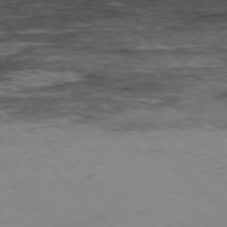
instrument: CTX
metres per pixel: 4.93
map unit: Hpe
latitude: -77.4076
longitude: 12.8030
